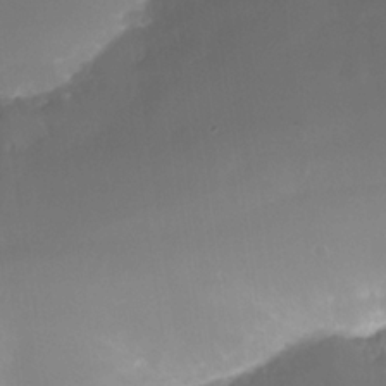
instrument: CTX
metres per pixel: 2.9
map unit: Nhe
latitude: -35.2187
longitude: -145.5371
